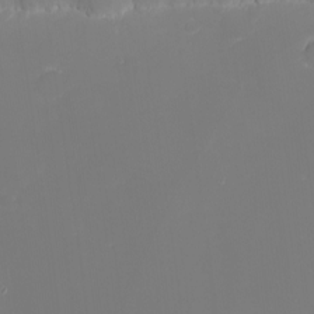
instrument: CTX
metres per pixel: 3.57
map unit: eHh
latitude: -5.0675
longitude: -87.0458
